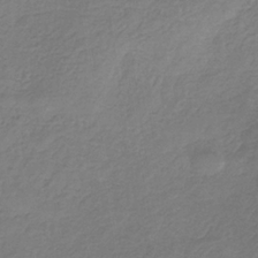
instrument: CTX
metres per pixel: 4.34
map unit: HNb
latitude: -33.2187
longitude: 56.0094
